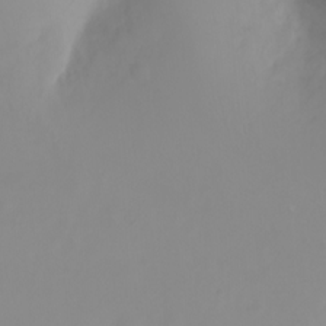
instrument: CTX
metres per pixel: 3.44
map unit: Ht
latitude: -2.1983
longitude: -62.1011
